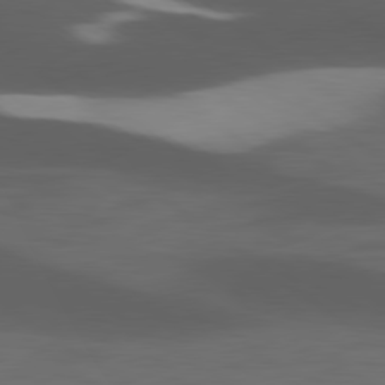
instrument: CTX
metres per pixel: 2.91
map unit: lApd
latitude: 79.6127
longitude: -47.5183
